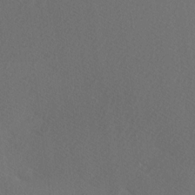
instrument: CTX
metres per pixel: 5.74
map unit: Hve
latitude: 12.7246
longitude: -90.2145
